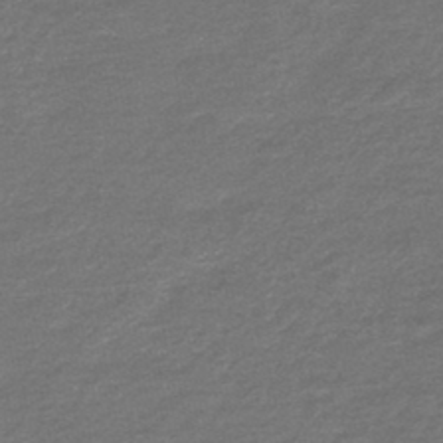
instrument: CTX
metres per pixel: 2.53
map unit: HNb
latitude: -43.9367
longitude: 51.5021
